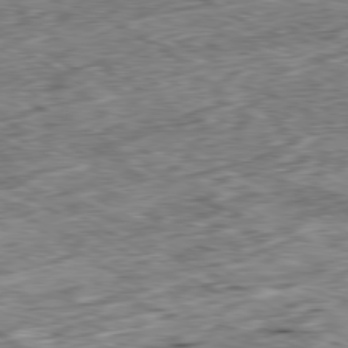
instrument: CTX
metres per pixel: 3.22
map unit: Hpe
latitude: -80.1795
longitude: 23.1431
